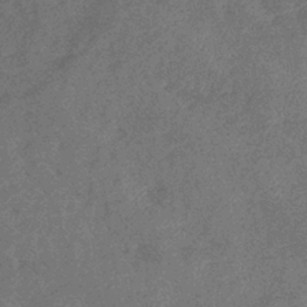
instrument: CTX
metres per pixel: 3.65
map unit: eHb
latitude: -39.6344
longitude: 77.5588
